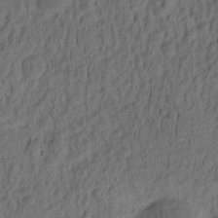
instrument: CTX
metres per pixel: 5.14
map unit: eHh
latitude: -2.3684
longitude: 17.0298
